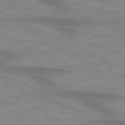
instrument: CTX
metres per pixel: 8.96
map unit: lApd
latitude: 74.5546
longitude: -59.8583
